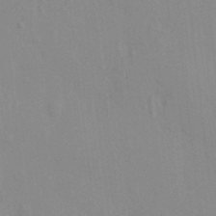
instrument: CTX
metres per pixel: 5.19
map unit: HNhu
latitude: 7.3104
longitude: 13.1053
